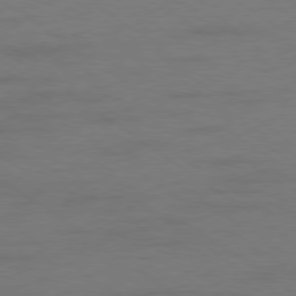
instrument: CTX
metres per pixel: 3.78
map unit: Ap
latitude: -79.4265
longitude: -53.4993
